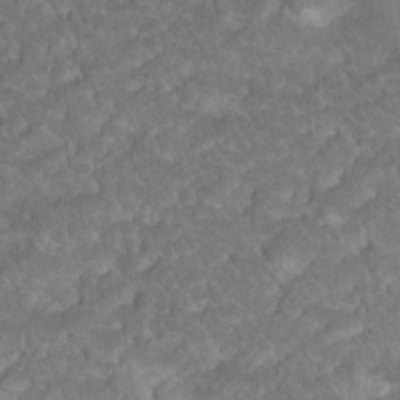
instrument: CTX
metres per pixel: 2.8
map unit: Hto
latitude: 18.9702
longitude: -35.7638
